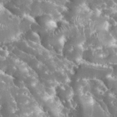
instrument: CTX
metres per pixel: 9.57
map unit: eHh
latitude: 34.4412
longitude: -62.9136
